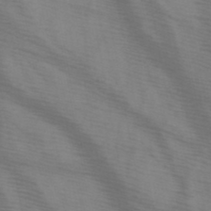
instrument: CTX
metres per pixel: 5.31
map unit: HNb
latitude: -46.6518
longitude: -47.7072
